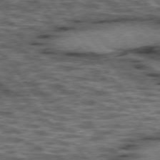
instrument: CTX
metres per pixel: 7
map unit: lApd
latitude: 75.8772
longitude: -48.0633
